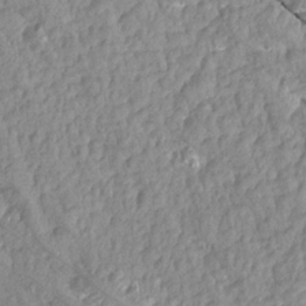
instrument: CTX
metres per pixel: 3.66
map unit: Aa
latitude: 15.7639
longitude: -145.0269
